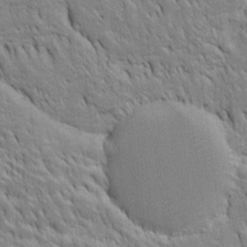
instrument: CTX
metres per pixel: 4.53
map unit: Htu
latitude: -4.5384
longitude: 151.3509
